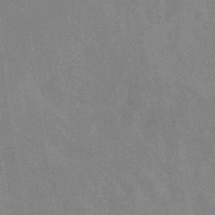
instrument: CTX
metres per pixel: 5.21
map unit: eHb
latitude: -37.2376
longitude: 76.4440
